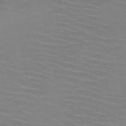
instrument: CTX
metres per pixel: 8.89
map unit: HNb
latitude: -47.3509
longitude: -44.9136
